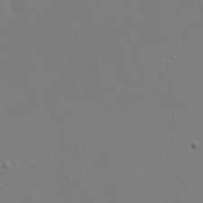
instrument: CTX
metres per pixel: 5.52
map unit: eHh
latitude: 18.2900
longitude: -71.9339
